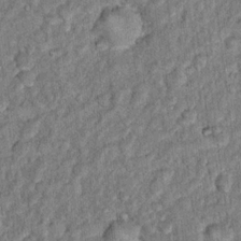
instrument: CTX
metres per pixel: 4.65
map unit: Hto
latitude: 14.3279
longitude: -34.4034
